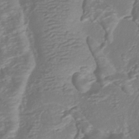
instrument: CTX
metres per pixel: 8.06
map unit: HNhu
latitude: -40.6140
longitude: 108.3495
